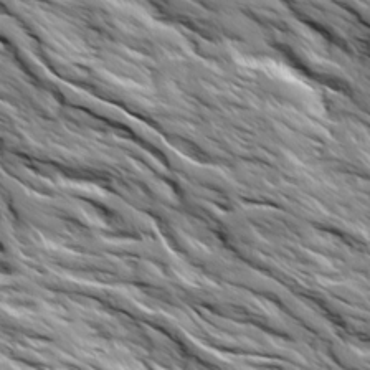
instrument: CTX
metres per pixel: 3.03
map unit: Ave
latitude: 19.3859
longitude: -134.6868
